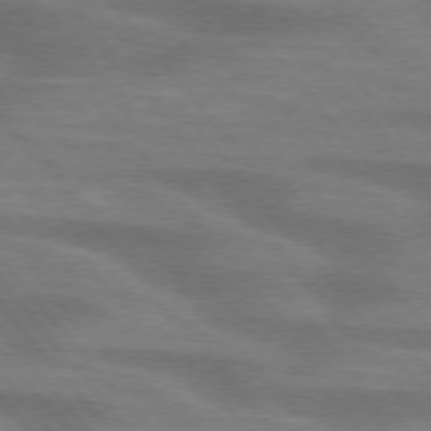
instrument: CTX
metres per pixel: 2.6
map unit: lApd
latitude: 75.4615
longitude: -58.4223
